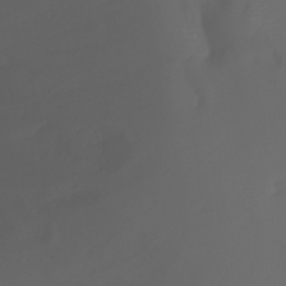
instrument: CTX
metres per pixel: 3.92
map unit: Nhu
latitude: -7.2754
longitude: -72.3468
